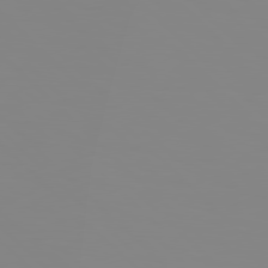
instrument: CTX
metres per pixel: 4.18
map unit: Hpe
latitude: 78.2334
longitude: 179.3887
